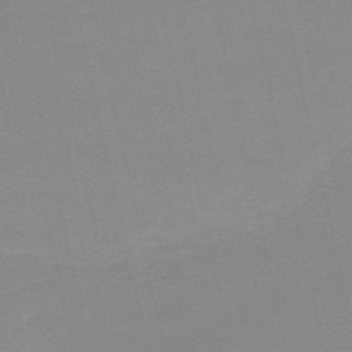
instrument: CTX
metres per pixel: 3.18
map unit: HNb
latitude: -53.9745
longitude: -50.1011
